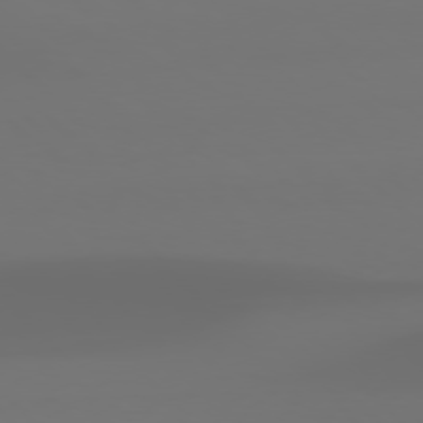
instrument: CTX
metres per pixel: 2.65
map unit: Hpe
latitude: 76.8002
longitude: -133.7072
